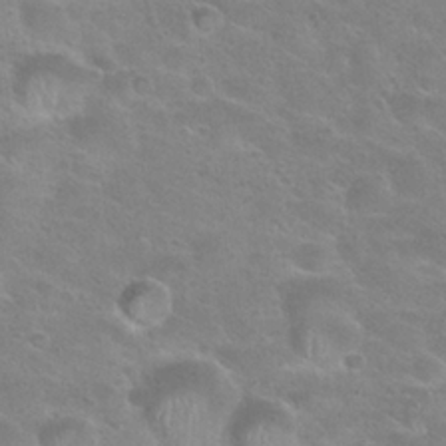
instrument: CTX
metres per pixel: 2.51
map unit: Hto
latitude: 24.0633
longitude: -49.8583
